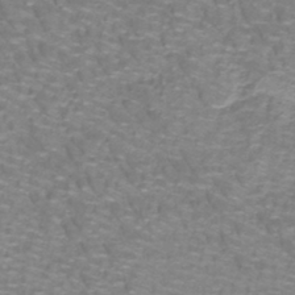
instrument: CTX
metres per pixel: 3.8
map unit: lHb
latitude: -41.7666
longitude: 55.5021
